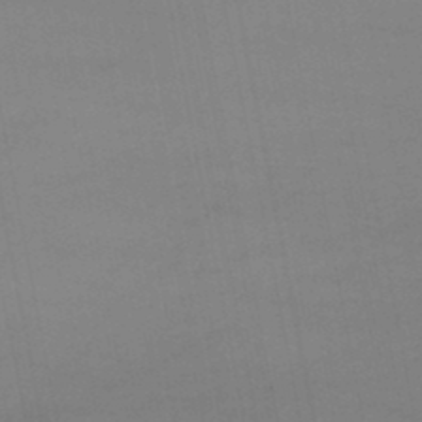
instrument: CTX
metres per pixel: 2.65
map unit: lHb
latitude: -47.0675
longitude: 58.4062
